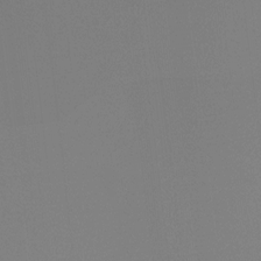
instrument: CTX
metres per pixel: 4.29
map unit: Ht
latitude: -16.4251
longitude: -48.8947
